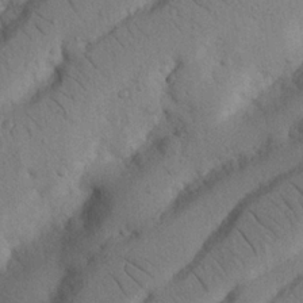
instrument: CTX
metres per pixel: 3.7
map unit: Nhu
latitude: 22.1389
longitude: -74.8947
